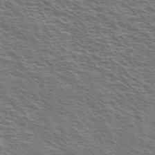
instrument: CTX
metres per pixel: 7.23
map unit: Ave
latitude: 37.7450
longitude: -109.4993
